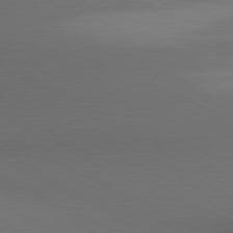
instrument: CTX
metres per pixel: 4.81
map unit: lApd
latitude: 80.7624
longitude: 140.0472
